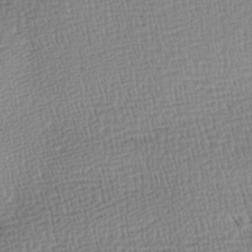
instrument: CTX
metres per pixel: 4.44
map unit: lAa
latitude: -8.7085
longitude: -125.1403
